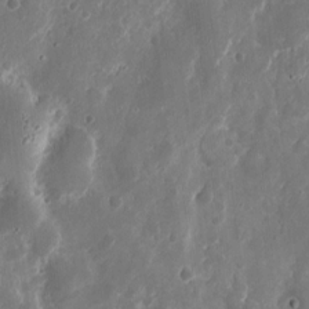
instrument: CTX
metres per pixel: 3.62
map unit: eHh
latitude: 11.2159
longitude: -71.9717
